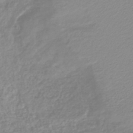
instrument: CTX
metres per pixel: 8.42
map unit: lHb
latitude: -40.4251
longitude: 64.3684
